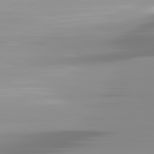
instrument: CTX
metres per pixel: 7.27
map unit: lApd
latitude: 82.1955
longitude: -138.9325
